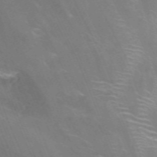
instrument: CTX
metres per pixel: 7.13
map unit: Nhu
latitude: -12.8975
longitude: -66.4412
